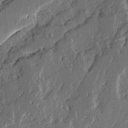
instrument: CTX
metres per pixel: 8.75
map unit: Ave
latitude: 14.4790
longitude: -137.1215
